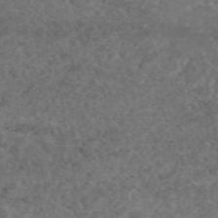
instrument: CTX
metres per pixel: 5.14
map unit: eAb
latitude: 45.2726
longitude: 115.3321
